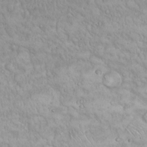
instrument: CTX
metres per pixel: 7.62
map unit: Hto
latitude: 17.3860
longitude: -58.9703
